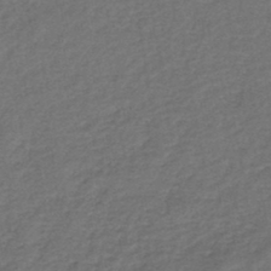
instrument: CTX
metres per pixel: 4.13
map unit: eHb
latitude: -43.4454
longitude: 83.1053
